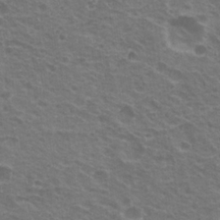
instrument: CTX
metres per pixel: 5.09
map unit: Nhu
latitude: 21.4616
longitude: -31.0648
